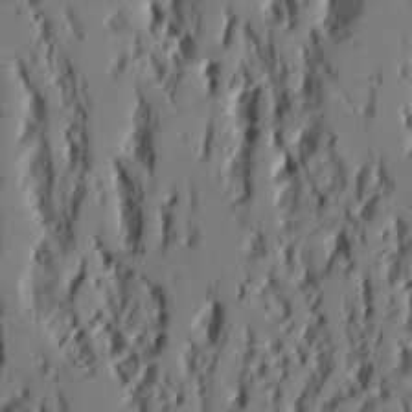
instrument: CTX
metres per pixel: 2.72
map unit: Aa
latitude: 9.4427
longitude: -126.3845
